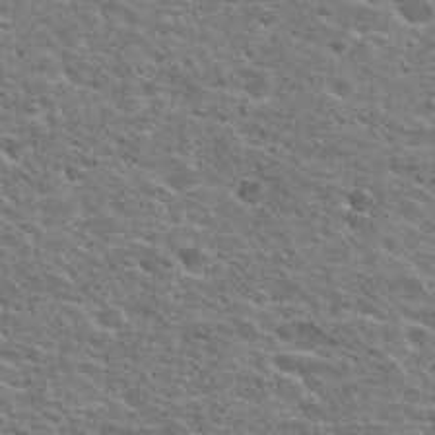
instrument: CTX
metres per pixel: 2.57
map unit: Hto
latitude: 25.4993
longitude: -47.2726
